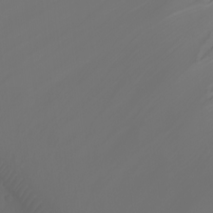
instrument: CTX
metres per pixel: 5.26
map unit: Nhu
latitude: -7.8422
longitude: -71.6505
